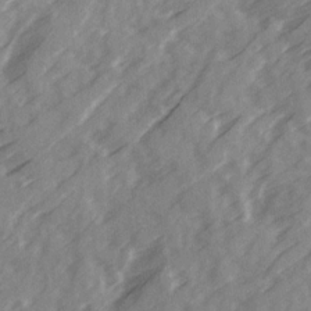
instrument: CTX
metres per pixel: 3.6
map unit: Ave
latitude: 19.4237
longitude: -131.1026
